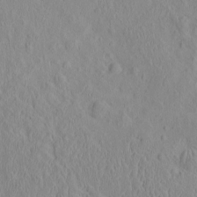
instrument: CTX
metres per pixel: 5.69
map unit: eHh
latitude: -2.2928
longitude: 19.1998
